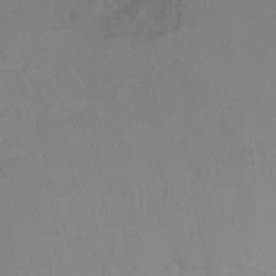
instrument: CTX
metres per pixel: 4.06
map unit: Ht
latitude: -9.2187
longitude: -38.1200
